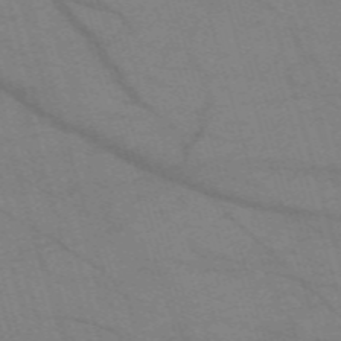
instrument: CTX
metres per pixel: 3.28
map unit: eHh
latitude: -60.9731
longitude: 54.1039
